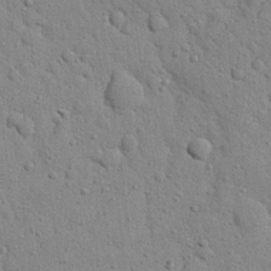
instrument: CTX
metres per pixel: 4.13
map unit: Nhu
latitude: 22.0633
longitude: -76.6301
